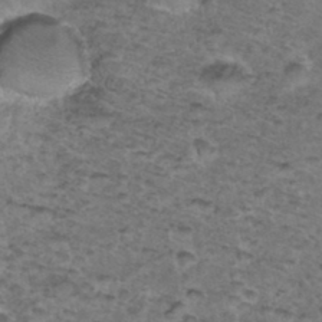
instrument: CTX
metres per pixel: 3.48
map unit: Hto
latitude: 36.3279
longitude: -48.2711
